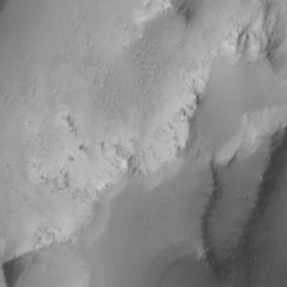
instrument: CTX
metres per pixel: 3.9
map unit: Ave
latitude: -7.6155
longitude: -119.0269
